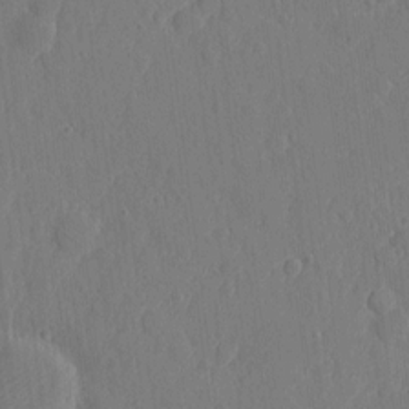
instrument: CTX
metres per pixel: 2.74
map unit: eHh
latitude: 6.4601
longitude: -72.9892
